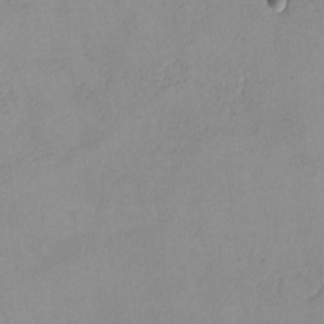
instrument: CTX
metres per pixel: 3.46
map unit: lHvf
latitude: -13.5966
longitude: -102.4790
